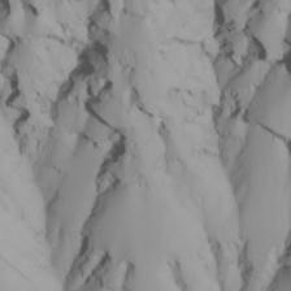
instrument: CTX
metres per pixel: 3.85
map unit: Nhu
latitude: -4.8786
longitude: -94.4412
